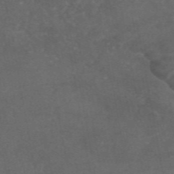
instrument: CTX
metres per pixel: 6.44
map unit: eAb
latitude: 46.2901
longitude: 114.2172
